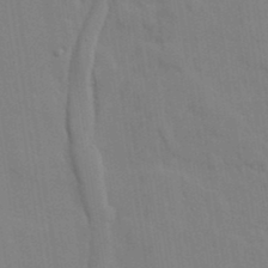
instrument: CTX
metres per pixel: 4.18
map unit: lAvf
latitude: 24.4790
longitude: -110.7813
